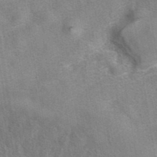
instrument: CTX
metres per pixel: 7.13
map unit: eAb
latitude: 41.5182
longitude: 102.8597
